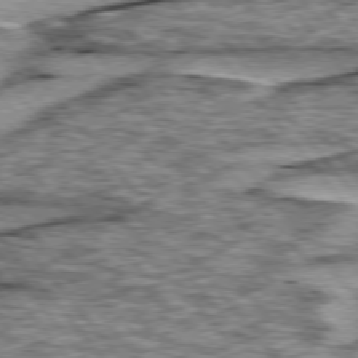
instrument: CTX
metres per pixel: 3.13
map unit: lApd
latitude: 76.3278
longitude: -70.7813
